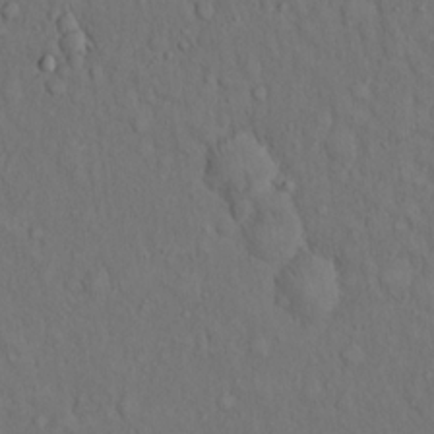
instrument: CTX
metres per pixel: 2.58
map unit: Hto
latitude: 14.8569
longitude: -61.8961
